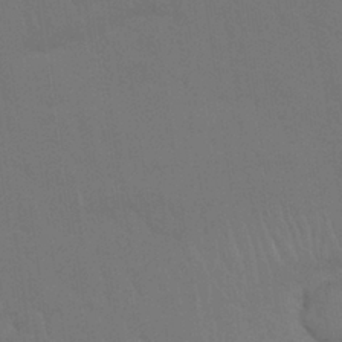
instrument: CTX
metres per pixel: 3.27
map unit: Nhu
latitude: 28.7813
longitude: -64.5357
